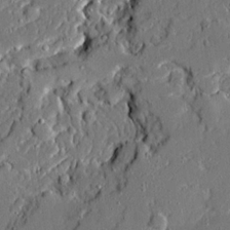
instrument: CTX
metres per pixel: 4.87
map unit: Ave
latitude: 19.9339
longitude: -127.9906
